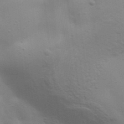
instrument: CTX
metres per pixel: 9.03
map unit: Aa
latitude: 32.4601
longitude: -133.5938
